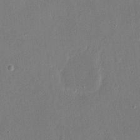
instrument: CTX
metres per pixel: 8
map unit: eHh
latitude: 15.5938
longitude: -70.1767
